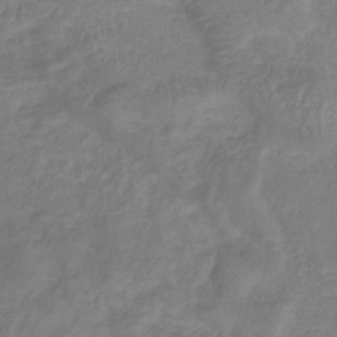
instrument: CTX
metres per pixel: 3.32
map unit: eHb
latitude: -33.7478
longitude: 72.4629
